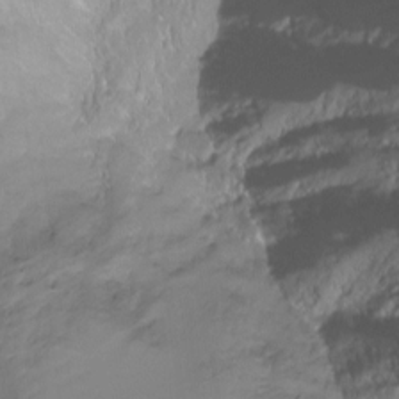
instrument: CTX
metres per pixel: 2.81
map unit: Ht
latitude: -8.2928
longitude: -36.3467
